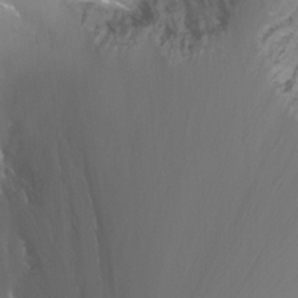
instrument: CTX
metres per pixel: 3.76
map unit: Nhu
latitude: -10.2739
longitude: -69.5749
